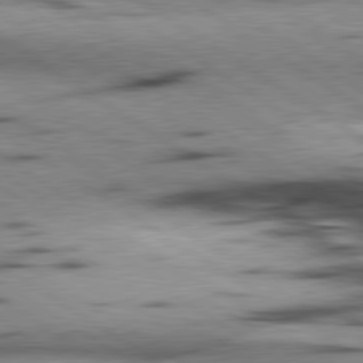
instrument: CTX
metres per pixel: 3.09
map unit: lApd
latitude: 80.3278
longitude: 159.7099
